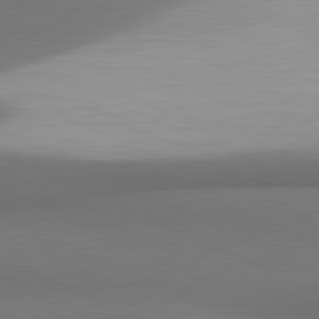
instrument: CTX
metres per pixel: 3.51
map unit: lApd
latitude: 81.3482
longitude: 171.7856
